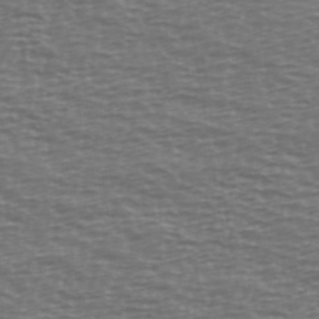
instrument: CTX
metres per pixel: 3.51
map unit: Ave
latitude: 38.8002
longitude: -113.7072
